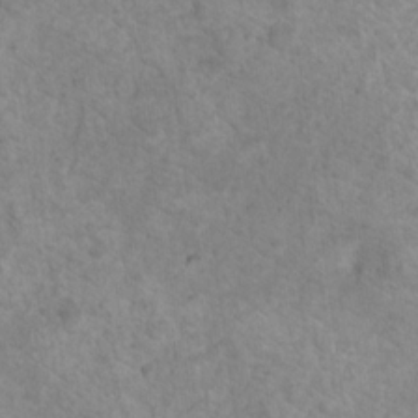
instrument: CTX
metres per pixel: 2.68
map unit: Nhu
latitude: 18.0444
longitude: -32.1767
